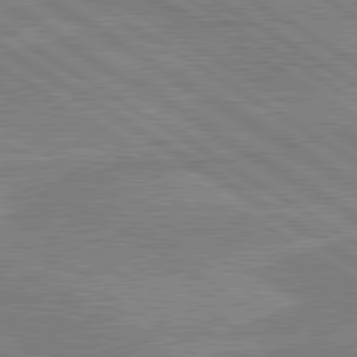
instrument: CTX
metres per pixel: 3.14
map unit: lApd
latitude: 80.2900
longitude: -174.8380
